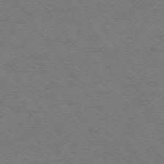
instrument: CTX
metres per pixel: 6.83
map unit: Ap
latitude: -75.0676
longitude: -70.1767
